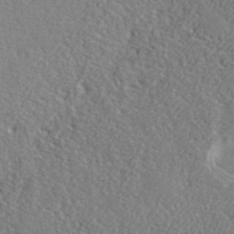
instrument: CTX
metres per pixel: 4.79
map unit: lHvf
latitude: 41.3670
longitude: -88.4790
